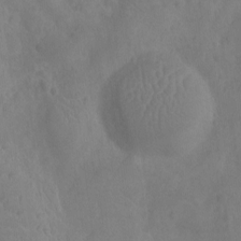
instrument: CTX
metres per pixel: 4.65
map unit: Nhu
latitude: -10.8975
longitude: -21.7072
